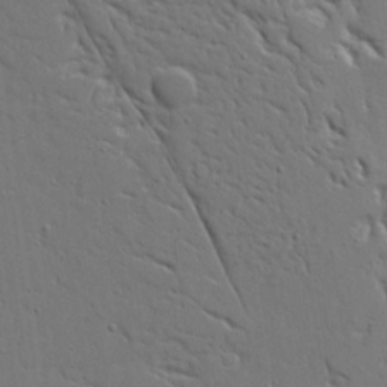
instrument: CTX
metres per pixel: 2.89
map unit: Aa
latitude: 19.9717
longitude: -124.2900
